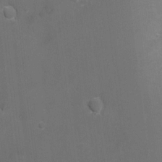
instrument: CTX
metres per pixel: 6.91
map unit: Nhu
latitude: -8.1984
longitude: -72.1200
